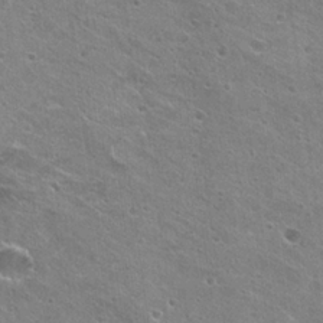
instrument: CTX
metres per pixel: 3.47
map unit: Hto
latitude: 23.1025
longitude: -42.4223
